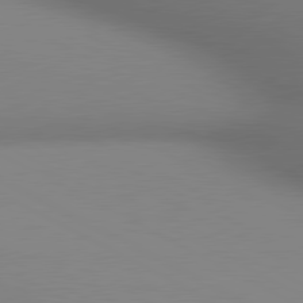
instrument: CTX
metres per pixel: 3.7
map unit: lApd
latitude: 80.5168
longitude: 132.4629
